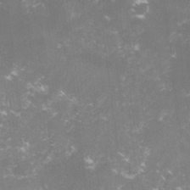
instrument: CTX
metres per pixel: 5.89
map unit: lHvf
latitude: -15.8234
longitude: -101.2537
